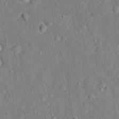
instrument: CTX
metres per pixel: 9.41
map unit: Hto
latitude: 12.3090
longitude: -38.5924
